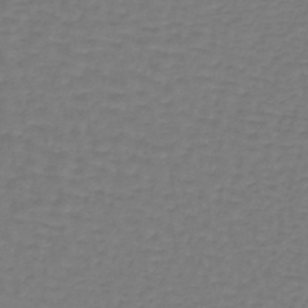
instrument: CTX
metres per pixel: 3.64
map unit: lHb
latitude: -42.8974
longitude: 63.4076
